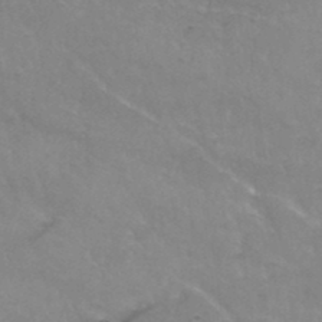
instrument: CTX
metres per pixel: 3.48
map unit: Hto
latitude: 37.3671
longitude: -42.0255
